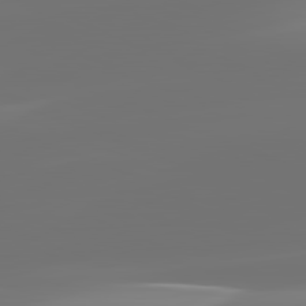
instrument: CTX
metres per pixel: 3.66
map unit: lApd
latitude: 82.3089
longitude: -150.0255
